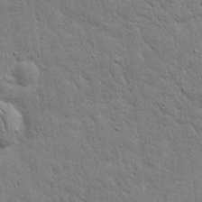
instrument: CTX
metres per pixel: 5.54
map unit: eHh
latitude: 20.4412
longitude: -63.2726
